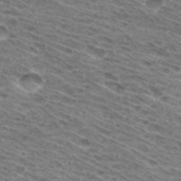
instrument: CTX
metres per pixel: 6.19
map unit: Hto
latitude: 31.3860
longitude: -46.4790
